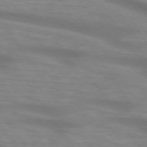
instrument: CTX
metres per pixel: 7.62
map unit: lApd
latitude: 74.4979
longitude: -58.8758
